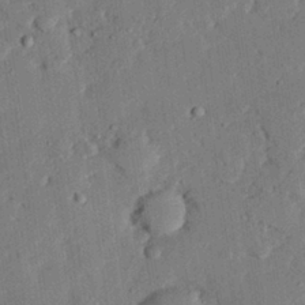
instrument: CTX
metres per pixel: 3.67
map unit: eHh
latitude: 27.4615
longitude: -82.4034
